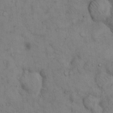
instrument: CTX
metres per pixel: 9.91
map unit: Hto
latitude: 12.2523
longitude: -59.6316
